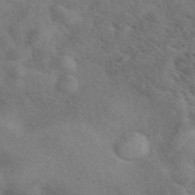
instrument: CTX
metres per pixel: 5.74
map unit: eAb
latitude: 41.5749
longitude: 109.7100
